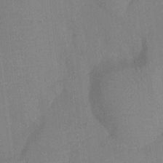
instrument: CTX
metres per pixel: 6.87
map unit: Nhu
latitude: -13.5966
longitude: -24.2900
